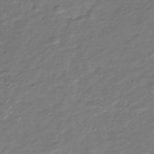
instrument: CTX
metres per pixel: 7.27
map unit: Nhu
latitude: -39.8045
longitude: -81.6316
